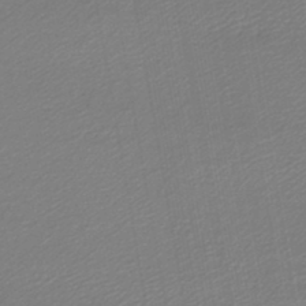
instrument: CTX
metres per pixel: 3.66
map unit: lHb
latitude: -44.7274
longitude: 61.6911
